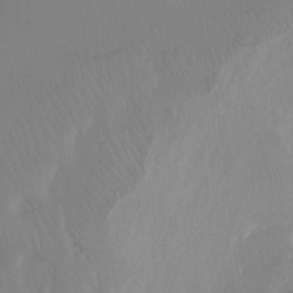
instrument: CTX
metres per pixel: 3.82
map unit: Htu
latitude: -12.7274
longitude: -45.7260
